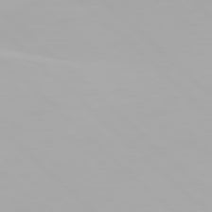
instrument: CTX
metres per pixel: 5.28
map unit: Hpe
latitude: 77.2537
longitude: -164.8758
